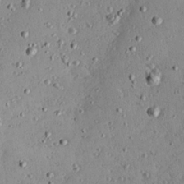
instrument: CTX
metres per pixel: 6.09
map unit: Hve
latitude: 26.0444
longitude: -93.5749
